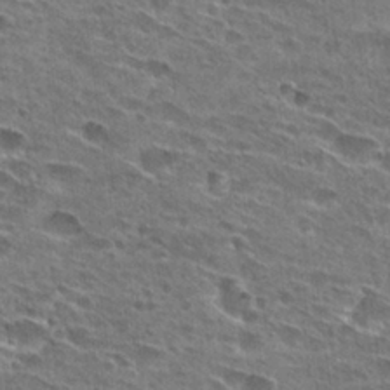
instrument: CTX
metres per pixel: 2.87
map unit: Hto
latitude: 27.5749
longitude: -45.8961
